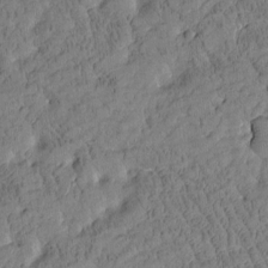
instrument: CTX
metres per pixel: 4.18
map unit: Htu
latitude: -3.8611
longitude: 175.4265
